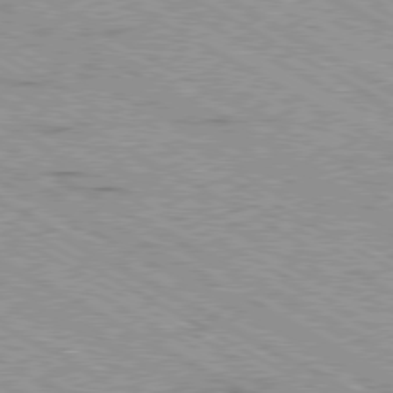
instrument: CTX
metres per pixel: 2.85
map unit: Ap
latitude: -80.4629
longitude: -53.6316
